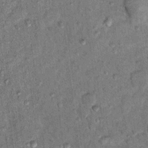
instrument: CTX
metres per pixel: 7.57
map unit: Hto
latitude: 11.6883
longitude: -37.4993
